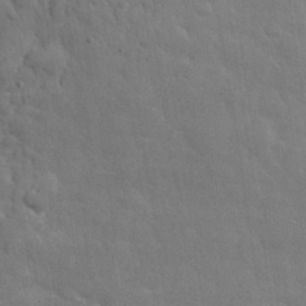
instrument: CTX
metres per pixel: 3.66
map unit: eHh
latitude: 32.7624
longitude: -70.6112
